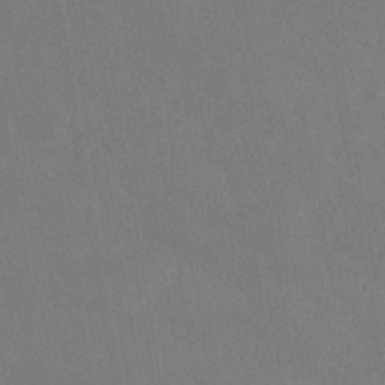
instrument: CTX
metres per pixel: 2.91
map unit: HNhu
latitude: -39.9178
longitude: 97.4455
